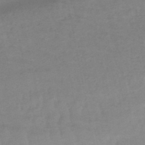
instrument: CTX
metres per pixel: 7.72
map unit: lHb
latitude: -48.5574
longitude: 77.2754
